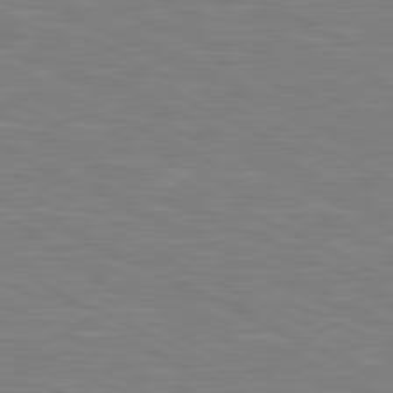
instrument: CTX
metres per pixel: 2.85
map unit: lApd
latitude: 80.9892
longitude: -169.7261
